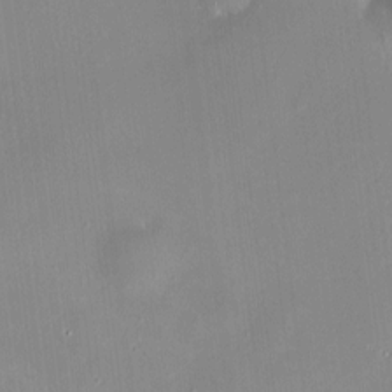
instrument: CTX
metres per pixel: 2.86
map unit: HNhu
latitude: 7.0269
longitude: 9.5966
